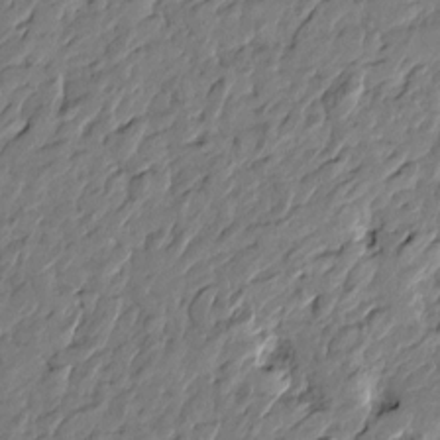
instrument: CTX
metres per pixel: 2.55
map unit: Htu
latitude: -2.4251
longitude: -179.5938
